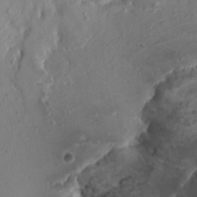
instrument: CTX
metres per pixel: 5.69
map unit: HNhu
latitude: 5.5371
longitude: -0.8002
